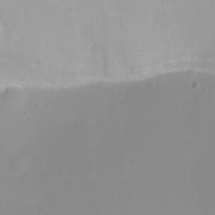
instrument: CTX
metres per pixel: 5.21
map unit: Ht
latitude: -6.5384
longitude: -29.2726
